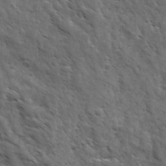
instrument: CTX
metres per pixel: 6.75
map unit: Ave
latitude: 17.4426
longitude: -132.3656
